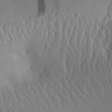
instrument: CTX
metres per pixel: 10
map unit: Aa
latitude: 30.0255
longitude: -142.1578
